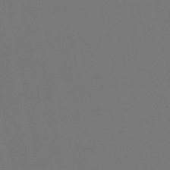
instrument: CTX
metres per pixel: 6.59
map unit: lHb
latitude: -47.4643
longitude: 74.2740
